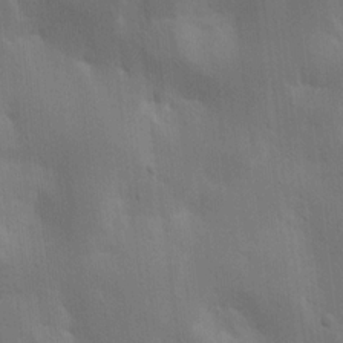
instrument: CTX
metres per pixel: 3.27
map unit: Ave
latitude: 16.8002
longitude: -138.9703
